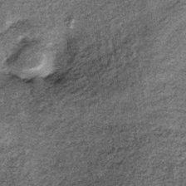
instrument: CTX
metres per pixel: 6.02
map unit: lHb
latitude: -38.1983
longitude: 66.8408
